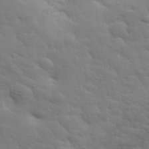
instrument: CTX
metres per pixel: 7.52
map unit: eHh
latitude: 35.6505
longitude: -81.0647
